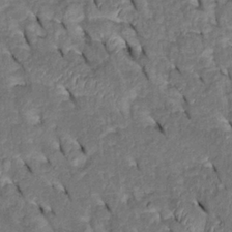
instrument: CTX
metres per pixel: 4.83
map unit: Htu
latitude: 0.4034
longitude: 148.9542
